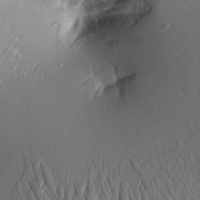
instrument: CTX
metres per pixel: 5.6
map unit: Aa
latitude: 9.1214
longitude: -131.0648
